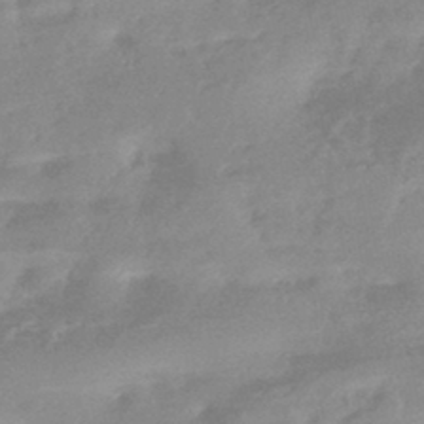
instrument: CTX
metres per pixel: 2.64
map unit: HNhu
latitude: -44.0661
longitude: 91.5966
